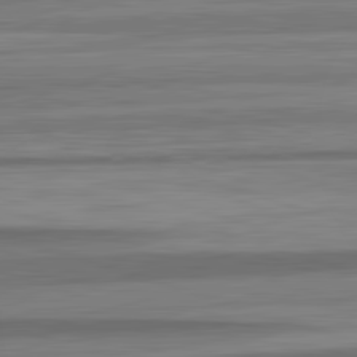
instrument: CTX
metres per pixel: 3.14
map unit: lApd
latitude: 82.7813
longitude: 178.1605
